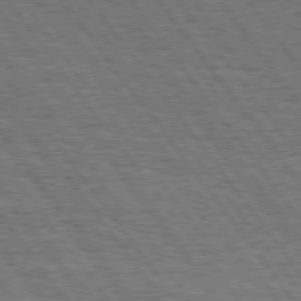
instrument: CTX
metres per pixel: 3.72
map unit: Hpe
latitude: 75.3671
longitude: -152.4979
